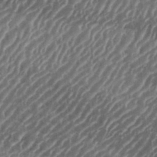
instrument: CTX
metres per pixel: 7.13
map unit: eHh
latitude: 35.8205
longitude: -134.6112
